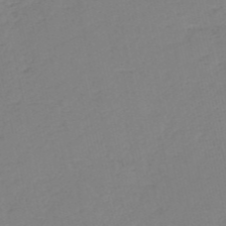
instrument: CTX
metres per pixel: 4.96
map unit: HNb
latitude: -53.4454
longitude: -39.3671
